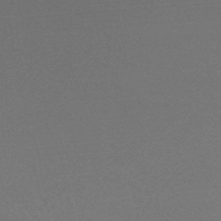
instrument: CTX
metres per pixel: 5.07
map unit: HNb
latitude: -48.9920
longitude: -47.7639
